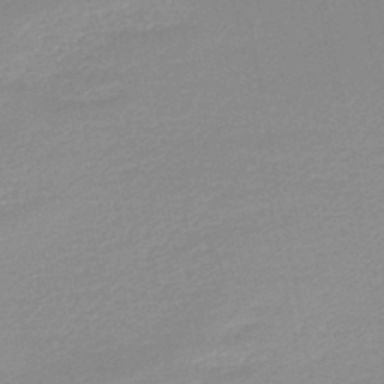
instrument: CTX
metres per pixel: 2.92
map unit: lHb
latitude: -48.1228
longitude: 69.3131
